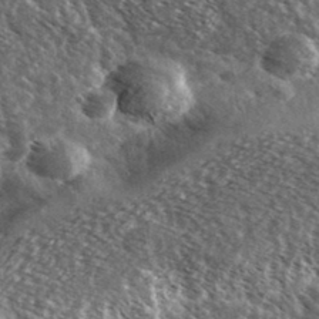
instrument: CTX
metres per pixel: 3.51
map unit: Ave
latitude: 37.5560
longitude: -108.7813
